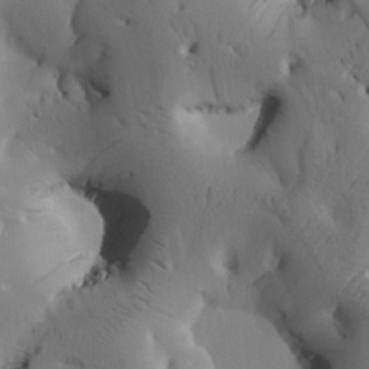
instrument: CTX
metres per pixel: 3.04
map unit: Htu
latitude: -2.8974
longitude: 168.6140
